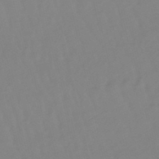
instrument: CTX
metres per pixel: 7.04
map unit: lHb
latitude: -48.6519
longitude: 76.1228
